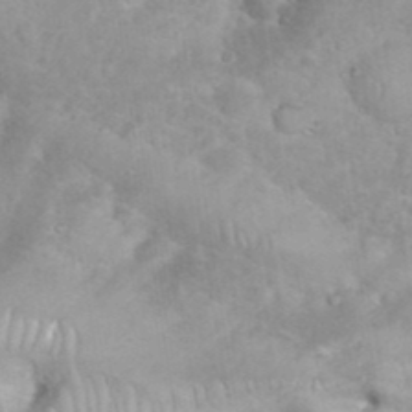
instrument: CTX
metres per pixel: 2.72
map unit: eHh
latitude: 35.5371
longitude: -62.7058
